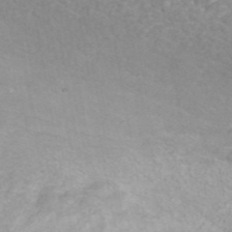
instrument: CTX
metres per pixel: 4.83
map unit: ANa
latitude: 44.7435
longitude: 24.3495
